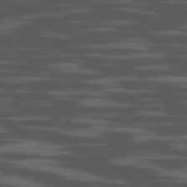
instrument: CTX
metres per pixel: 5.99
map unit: Ap
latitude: -80.1606
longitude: -102.2333
